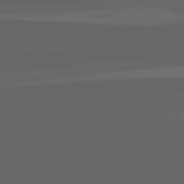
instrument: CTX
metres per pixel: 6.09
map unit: lApd
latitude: 82.9513
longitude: -133.3104
